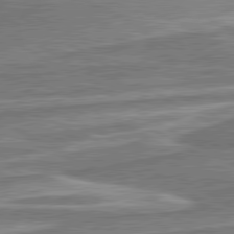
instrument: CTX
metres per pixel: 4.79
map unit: lApd
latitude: 80.6679
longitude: -177.4615
